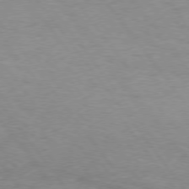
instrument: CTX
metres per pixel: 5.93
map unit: Hpe
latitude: 74.8380
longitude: -143.3671
